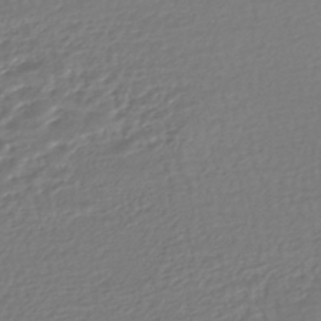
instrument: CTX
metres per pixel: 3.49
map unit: HNhu
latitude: -47.4643
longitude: 103.3510
